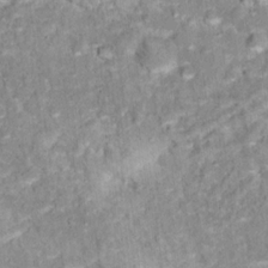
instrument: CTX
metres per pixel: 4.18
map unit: Hto
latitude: 16.7057
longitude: -36.7058
